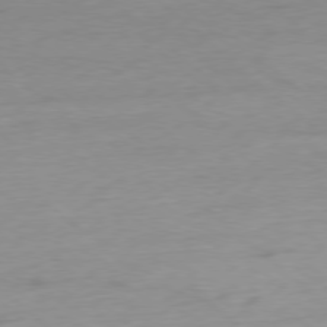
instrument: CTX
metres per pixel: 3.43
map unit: Ap
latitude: -78.7085
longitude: -71.0080
